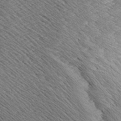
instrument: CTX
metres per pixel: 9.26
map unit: Aa
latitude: 8.4790
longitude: -134.6868
